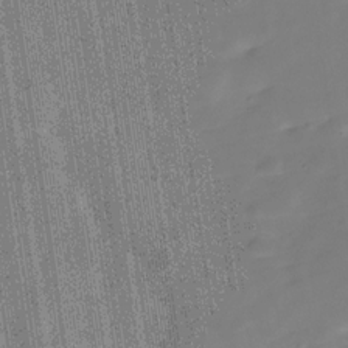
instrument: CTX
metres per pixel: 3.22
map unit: Hve
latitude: -30.2739
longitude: 92.3873
